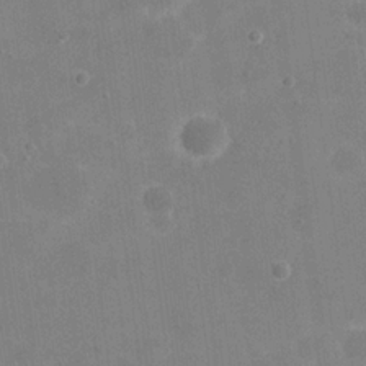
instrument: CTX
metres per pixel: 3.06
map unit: eHh
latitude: 20.4790
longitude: -66.2522
